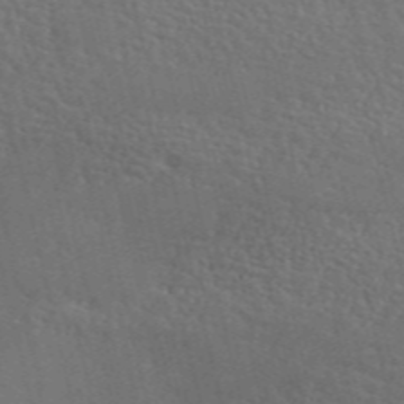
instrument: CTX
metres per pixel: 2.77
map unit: ANa
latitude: 49.0081
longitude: -79.3671
